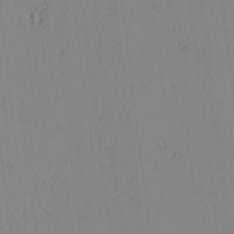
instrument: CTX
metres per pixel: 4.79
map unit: lAvf
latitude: 7.1214
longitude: 168.6518
